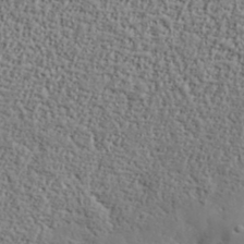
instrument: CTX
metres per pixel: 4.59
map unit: lHvf
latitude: 37.8206
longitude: -91.9906
